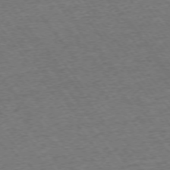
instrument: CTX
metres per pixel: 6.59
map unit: Ap
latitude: -74.9164
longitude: -88.4790
